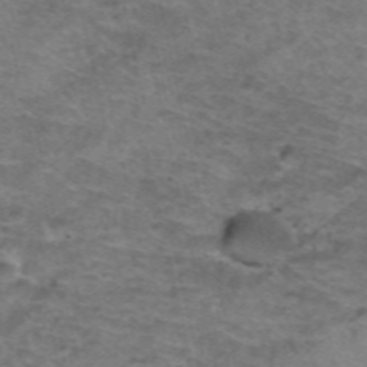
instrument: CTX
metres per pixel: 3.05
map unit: Hto
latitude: 38.6490
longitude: -41.6315
